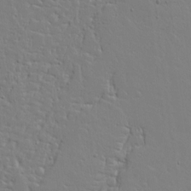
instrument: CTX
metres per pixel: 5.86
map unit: lAvf
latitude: 16.6491
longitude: -126.4223
